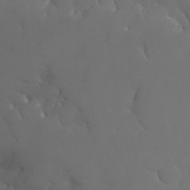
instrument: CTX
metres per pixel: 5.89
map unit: Nhu
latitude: 30.3279
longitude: -57.2914
